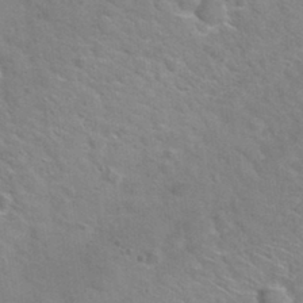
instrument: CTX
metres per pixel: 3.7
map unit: Nhu
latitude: 30.4601
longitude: -48.8002
